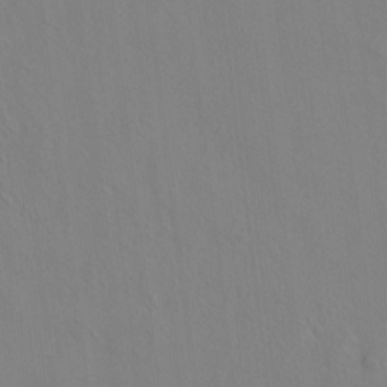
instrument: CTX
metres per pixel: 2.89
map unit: lAvf
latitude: 7.4426
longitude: 166.4629
